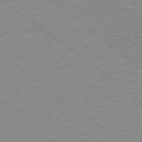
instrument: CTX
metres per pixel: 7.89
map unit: Hpe
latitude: 78.5546
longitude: -144.9136
